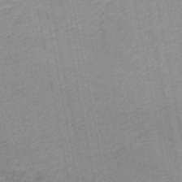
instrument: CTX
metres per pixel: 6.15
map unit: HNb
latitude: -48.2173
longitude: 58.2172
